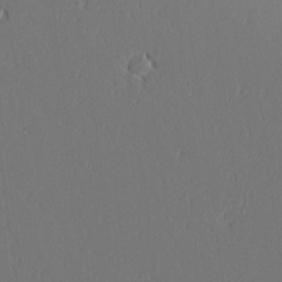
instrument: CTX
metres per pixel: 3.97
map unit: lAvf
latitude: 16.0822
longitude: -126.1200
